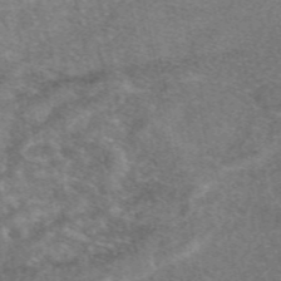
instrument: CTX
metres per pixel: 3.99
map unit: eAb
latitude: 49.4615
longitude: 121.2565
